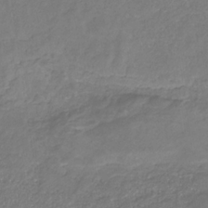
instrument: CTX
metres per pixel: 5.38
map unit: eHb
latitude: -31.1998
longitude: 67.3887
